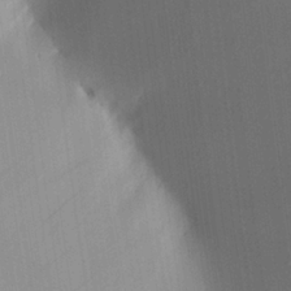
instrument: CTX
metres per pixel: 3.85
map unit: Aa
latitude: 25.1025
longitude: -136.2145
